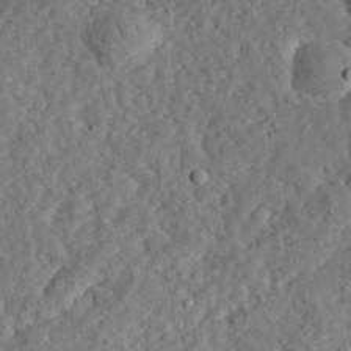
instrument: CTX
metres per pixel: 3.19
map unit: eHh
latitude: 35.8583
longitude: -78.8002
